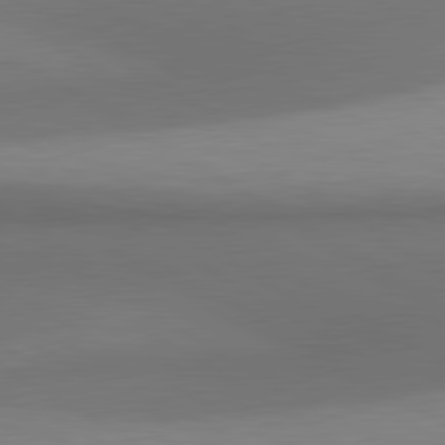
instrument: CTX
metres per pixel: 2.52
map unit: lApd
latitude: 81.0269
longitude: 160.3117
